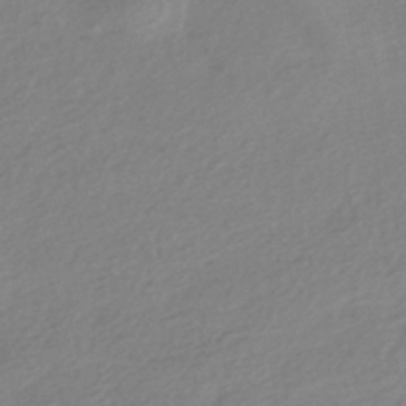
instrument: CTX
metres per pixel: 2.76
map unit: HNhu
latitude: -43.1242
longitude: 96.5385
